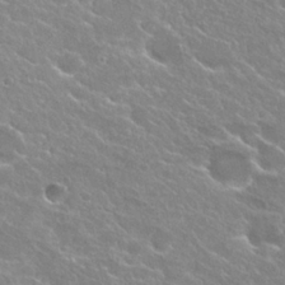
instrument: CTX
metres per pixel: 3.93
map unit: Hto
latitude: 25.4993
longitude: -37.8772
